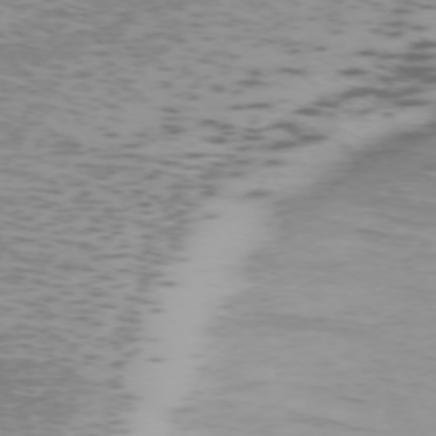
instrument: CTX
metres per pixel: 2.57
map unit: Hpe
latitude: -71.9367
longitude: 12.1606
